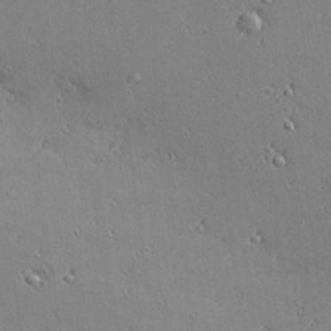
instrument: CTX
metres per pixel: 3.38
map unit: Hve
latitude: 25.9528
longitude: -92.4223
